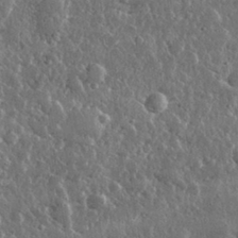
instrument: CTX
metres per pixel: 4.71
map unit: lHvf
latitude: 32.1956
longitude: -90.5357
